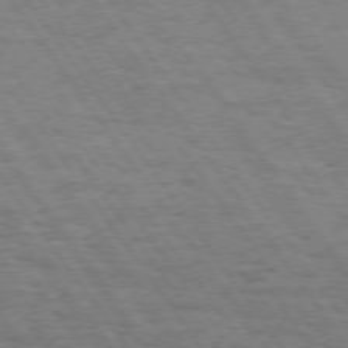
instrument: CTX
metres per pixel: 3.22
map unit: Hpe
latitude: 74.2900
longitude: -139.2159
